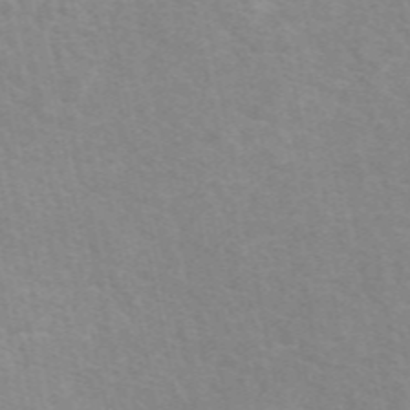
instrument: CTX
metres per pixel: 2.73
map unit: eAb
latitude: 50.4790
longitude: 111.6532
